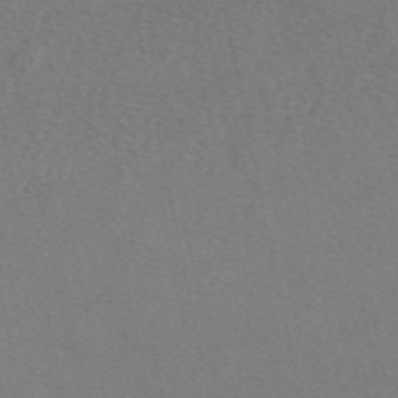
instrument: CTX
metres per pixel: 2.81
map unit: eAb
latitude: 48.8758
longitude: 108.5574
